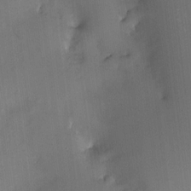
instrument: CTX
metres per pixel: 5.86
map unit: HNhu
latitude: 5.0269
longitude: 12.2551
